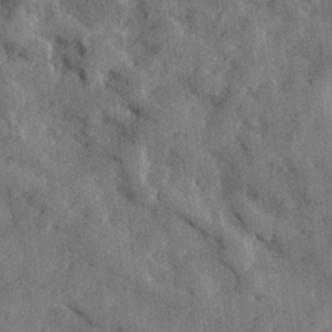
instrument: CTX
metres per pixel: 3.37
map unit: lHvf
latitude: 23.9528
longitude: 143.2376
